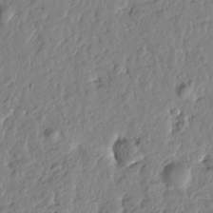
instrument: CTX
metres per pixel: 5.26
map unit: Htu
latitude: -0.6141
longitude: -178.5924
